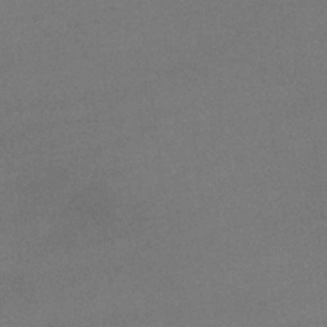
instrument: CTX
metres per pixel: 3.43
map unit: eHb
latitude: -33.2754
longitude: 67.9367
